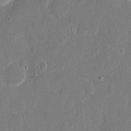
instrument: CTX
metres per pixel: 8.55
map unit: eHh
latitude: 8.3090
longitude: -69.4993
